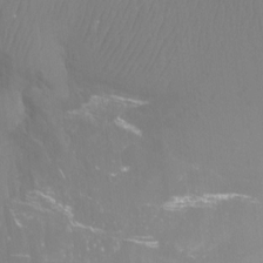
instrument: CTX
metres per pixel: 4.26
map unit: Aa
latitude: -12.7085
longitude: -68.0822
